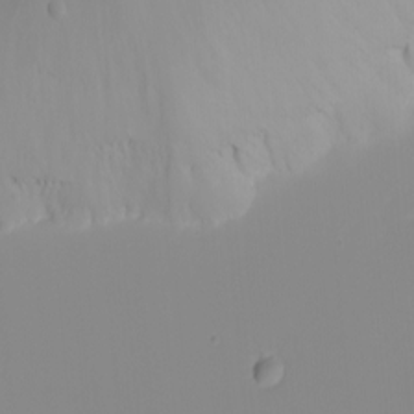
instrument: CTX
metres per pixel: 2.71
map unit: eHh
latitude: -5.4643
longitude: -86.1955
